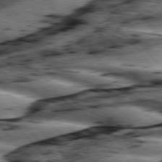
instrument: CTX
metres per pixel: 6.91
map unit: lApd
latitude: 76.0822
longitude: -82.5356
